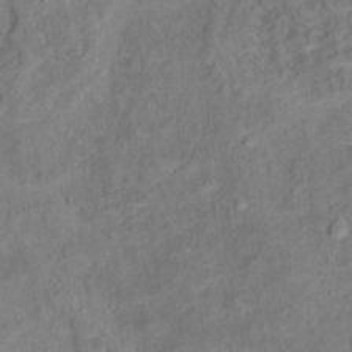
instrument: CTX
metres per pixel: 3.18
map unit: Ht
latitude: 13.8961
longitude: -39.2159
